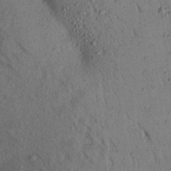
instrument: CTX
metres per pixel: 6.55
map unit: Aa
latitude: 17.8017
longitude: -147.4049
